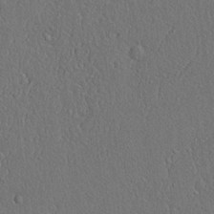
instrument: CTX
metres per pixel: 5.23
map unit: lAvf
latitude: 7.5938
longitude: 167.6911
